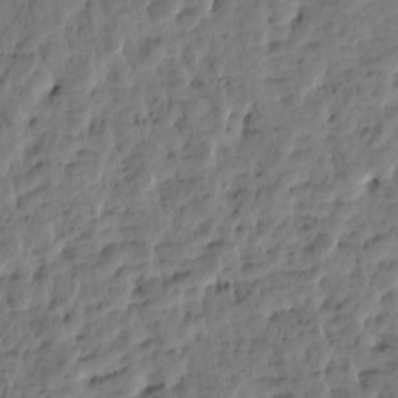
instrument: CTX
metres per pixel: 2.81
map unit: Htu
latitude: 2.2900
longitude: -178.7813
